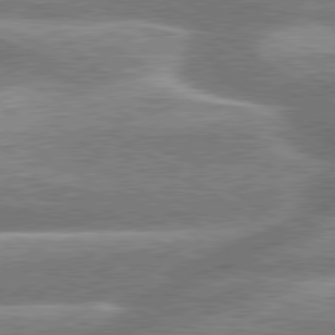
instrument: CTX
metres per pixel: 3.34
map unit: lApd
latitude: 79.8206
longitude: -160.3656
